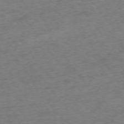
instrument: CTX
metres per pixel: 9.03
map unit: Ap
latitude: -74.6897
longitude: -79.4049
